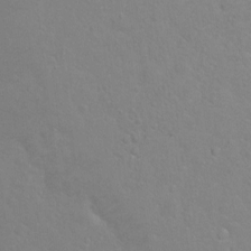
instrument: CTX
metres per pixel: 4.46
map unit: Hto
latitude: -6.2361
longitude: -35.2537
